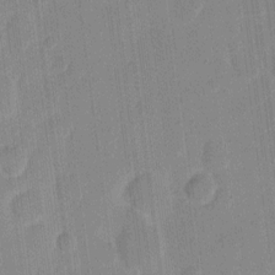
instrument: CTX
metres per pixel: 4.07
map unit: eHh
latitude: 9.9339
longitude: -66.8758
